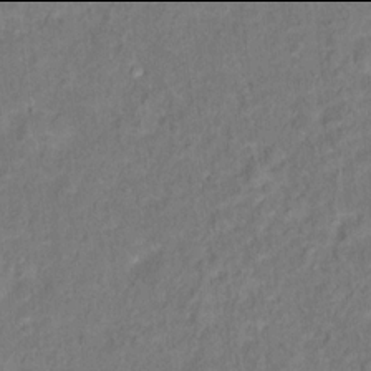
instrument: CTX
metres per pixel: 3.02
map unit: Hto
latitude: 13.9906
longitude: -39.0080
